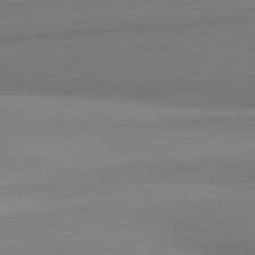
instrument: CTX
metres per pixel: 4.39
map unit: lApd
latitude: 81.8772
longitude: 161.7856
